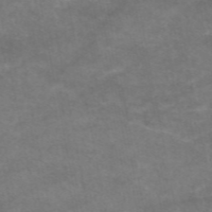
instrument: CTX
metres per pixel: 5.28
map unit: eAb
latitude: 48.4223
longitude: 122.6708
